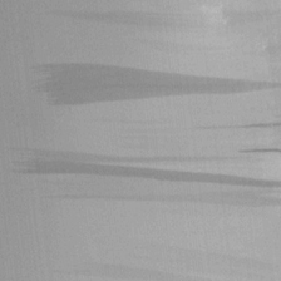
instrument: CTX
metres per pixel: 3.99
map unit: HNhu
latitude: 7.7261
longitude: 14.7841
